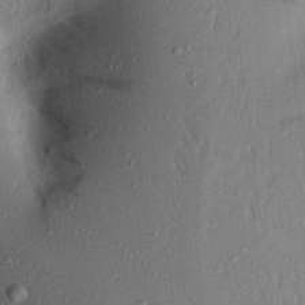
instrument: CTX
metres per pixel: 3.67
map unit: Aa
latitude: 17.9339
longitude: -148.7813
